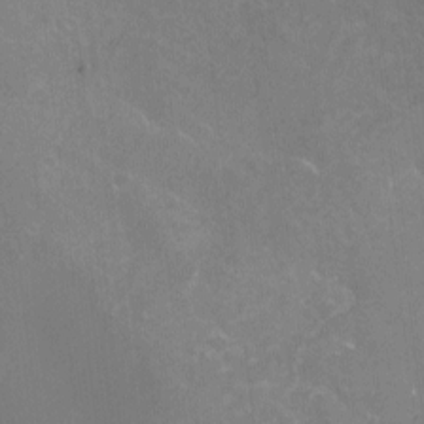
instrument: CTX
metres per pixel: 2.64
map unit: Nhu
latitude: -12.6330
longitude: -72.9892
